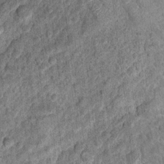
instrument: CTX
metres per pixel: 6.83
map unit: Hto
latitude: 10.4412
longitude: -37.3481
